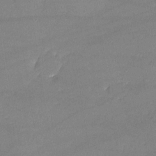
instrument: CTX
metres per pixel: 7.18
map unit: lHvf
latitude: -11.2187
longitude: -101.5749
